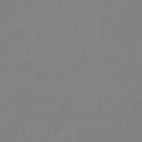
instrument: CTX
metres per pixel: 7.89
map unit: lHb
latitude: -41.3321
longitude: 60.1228
